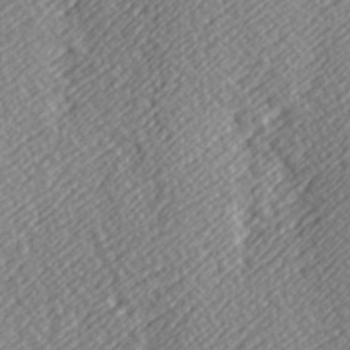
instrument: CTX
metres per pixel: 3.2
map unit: Hve
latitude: 3.2726
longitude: -123.9906
